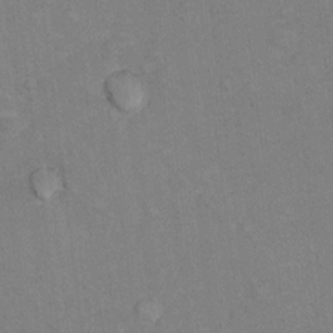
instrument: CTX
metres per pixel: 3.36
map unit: Hto
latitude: 7.6883
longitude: -37.3860
